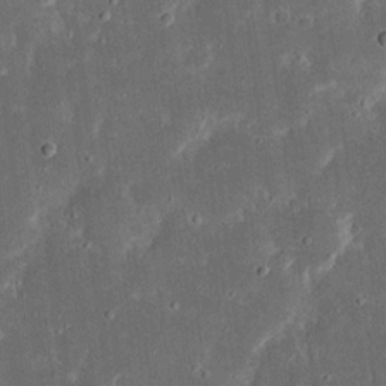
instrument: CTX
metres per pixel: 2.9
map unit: eHh
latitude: 17.5560
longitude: -73.2726
